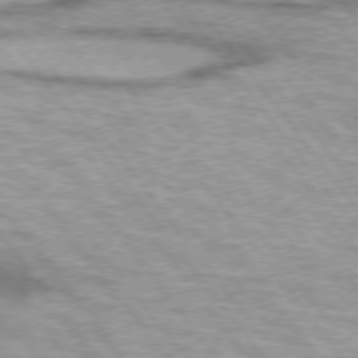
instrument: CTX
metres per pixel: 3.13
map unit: lApd
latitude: 74.7057
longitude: -48.6868
